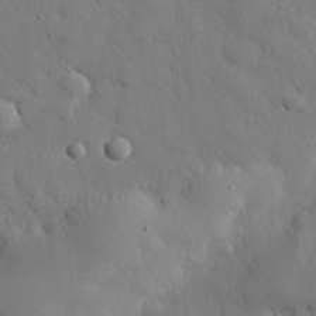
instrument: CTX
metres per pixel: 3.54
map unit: eHh
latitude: 27.4804
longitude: -78.5357
